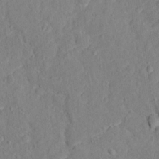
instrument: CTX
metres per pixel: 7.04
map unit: Hto
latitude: 12.2712
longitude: -38.5168
